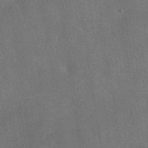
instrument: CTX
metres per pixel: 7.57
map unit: HNhu
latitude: -40.0472
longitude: 95.8800
